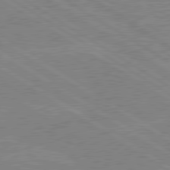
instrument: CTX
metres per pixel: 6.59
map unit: lApd
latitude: 80.2522
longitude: -125.4426
